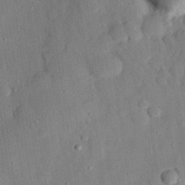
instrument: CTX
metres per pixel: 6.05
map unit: eHh
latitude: 27.3104
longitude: -79.2726
